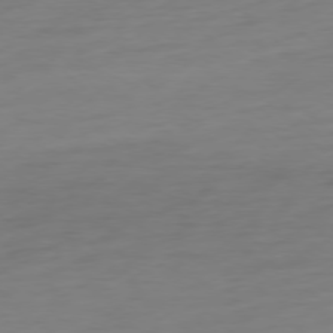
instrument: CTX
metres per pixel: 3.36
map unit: Ap
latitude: -77.4643
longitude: -77.9717
